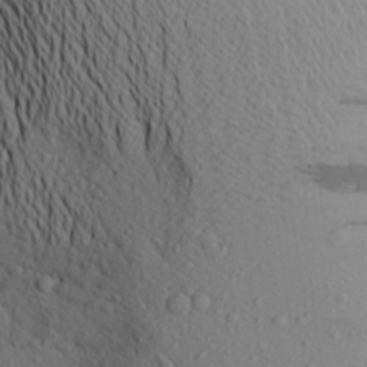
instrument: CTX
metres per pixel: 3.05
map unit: Aa
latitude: 24.1955
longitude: -147.3860
